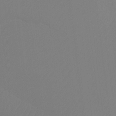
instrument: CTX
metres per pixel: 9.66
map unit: Ht
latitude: -9.3698
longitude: -33.8583
